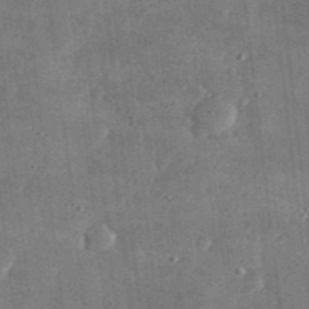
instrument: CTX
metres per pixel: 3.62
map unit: lHvf
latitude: 31.1404
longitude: -90.1578
